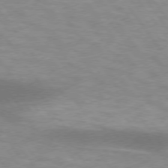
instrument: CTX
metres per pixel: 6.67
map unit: lApd
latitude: 75.0458
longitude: -49.4048
